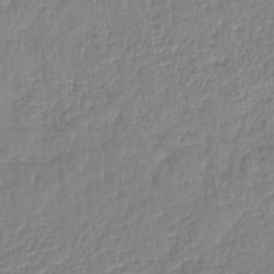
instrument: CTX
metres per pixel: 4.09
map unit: lHb
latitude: -41.4643
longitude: 75.0865
